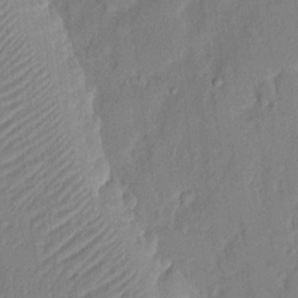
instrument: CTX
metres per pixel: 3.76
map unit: eHh
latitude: 4.5924
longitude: -77.0836
